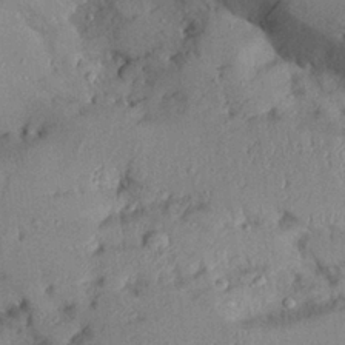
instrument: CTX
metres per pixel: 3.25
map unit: Aa
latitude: 26.9325
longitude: -129.6127
